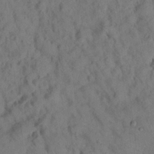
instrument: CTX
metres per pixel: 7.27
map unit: lHvf
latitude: 15.0648
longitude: 178.3684
